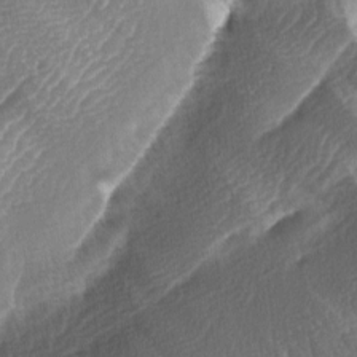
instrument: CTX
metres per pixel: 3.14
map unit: lAa
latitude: -4.0850
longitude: -128.9514
